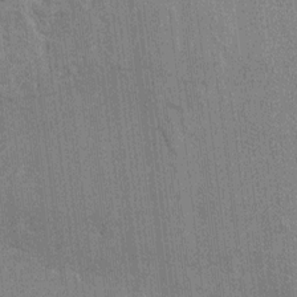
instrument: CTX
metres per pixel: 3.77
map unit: HNhu
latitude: 8.2145
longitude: -2.2144
